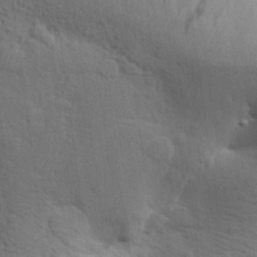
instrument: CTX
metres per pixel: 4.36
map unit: Aa
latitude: 27.0459
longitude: -143.5560
